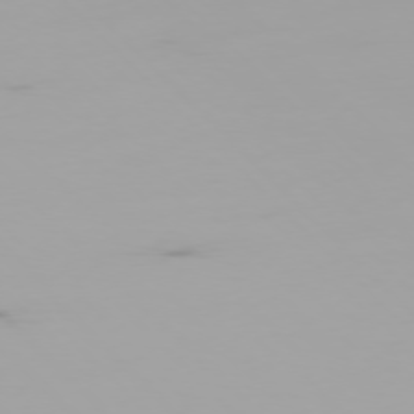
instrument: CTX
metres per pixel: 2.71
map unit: Ap
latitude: -77.3510
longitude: -72.8191
